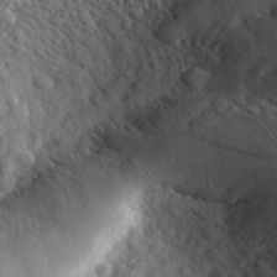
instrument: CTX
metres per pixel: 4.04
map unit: eHh
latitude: 32.2145
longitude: -80.2900
